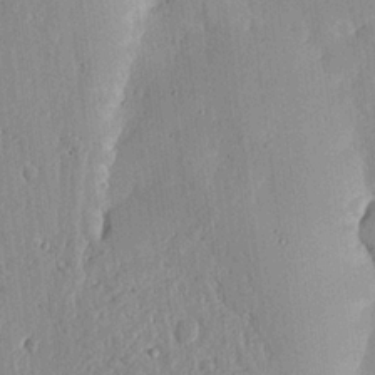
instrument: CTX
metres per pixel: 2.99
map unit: lHvf
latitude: 20.3656
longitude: -115.4237
